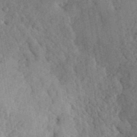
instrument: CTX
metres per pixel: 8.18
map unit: ANa
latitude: 41.0647
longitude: 52.3684
